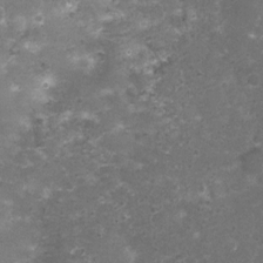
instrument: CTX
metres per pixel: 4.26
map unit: Nhu
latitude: 3.3670
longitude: -17.3859
